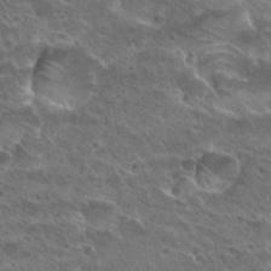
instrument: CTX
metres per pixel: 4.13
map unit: Hto
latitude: 27.9717
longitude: -39.1214
